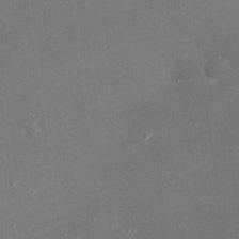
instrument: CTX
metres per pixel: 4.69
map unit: eHh
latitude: 24.5923
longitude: -90.7435
